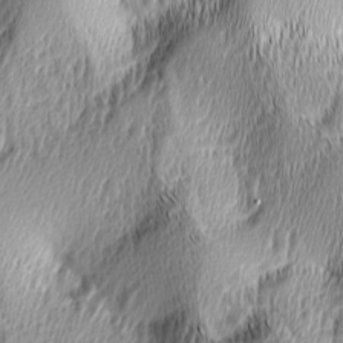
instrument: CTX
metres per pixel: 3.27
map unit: lAa
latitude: -5.3698
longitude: -122.8569
